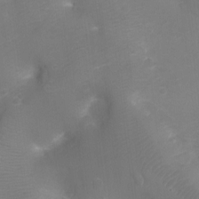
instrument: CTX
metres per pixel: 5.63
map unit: Ht
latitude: -9.1431
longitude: -24.6679
